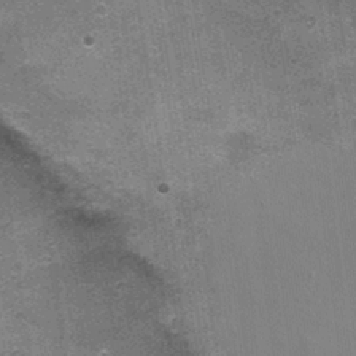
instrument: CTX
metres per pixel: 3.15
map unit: Nhu
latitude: 2.1200
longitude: -16.9702
